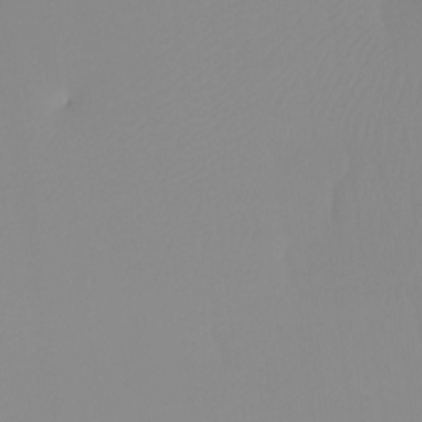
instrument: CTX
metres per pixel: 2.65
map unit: Ht
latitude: -13.0487
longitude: -49.8961
